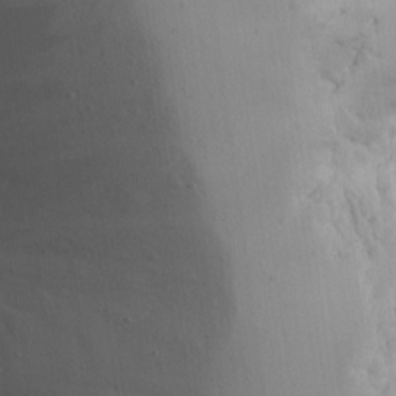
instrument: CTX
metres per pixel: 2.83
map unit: Aa
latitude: 12.8569
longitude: -143.0459
